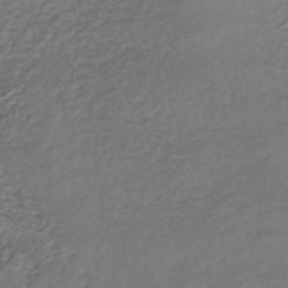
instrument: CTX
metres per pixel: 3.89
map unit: lHb
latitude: -35.5588
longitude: 62.1039
